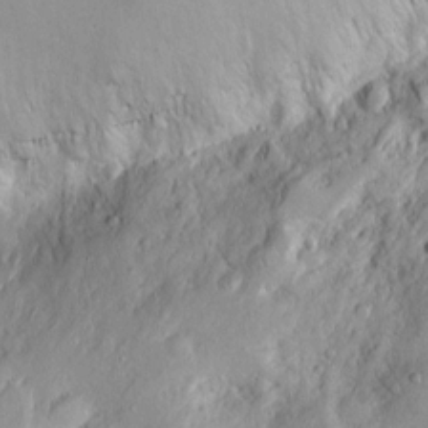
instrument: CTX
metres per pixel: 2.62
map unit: Htu
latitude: -6.0850
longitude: 158.1606
